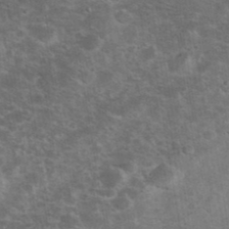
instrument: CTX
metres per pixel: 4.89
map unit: eHh
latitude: 37.5182
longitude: -66.7246
